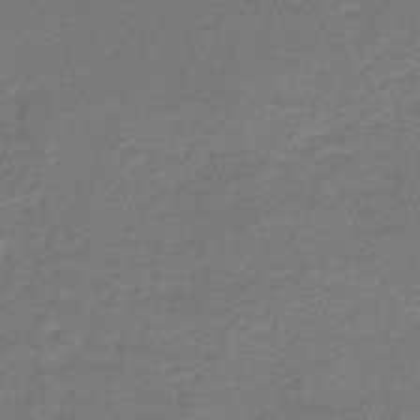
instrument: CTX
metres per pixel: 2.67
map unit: lHb
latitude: -43.5777
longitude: 56.9541
